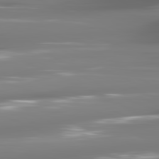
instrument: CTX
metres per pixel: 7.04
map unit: lApd
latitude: 81.3293
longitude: -140.7813
